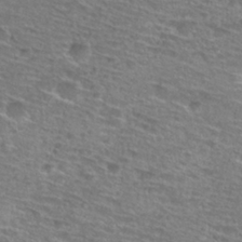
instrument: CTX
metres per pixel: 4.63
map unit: Hto
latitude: 28.5734
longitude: -47.4805
